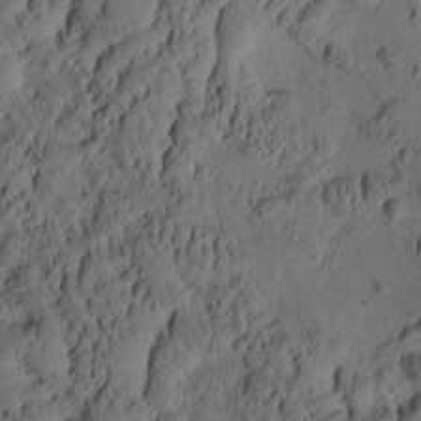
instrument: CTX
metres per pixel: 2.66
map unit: eHh
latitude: -1.6344
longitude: 15.7478
